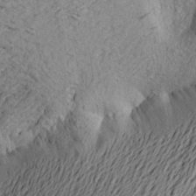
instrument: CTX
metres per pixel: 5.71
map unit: Aa
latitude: 21.7450
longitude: -149.3671
